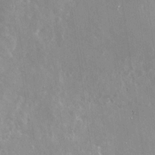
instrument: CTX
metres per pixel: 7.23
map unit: Nhu
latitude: -28.6707
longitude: -80.3278
